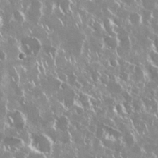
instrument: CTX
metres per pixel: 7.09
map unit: Nhu
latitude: 29.1214
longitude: -60.8947
